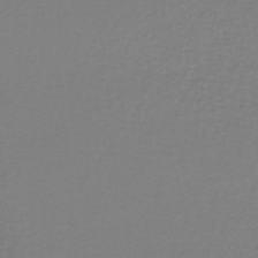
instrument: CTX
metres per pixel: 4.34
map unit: lHb
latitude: -42.5006
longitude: 71.4266
